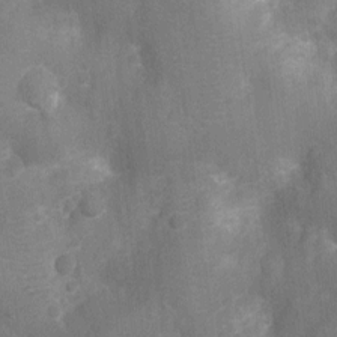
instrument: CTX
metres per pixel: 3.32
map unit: Nhu
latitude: -13.9367
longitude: -25.1403
